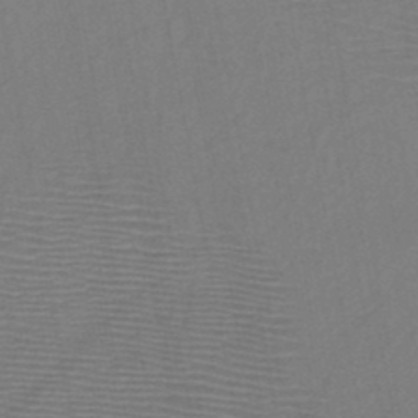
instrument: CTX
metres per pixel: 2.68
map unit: HNb
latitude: -46.6896
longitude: -40.4412
